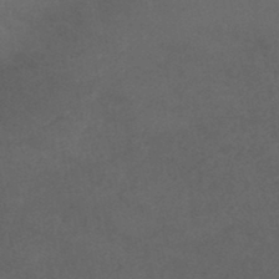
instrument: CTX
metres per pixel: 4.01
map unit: lHb
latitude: -45.7856
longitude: 67.7100
